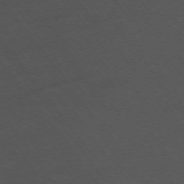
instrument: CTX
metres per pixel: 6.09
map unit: Ap
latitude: -74.5385
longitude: -79.0837
